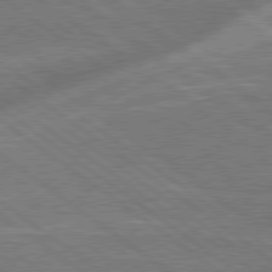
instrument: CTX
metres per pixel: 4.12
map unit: lApd
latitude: 79.1026
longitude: -171.2537
